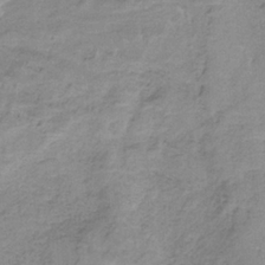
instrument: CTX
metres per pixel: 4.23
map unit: HNb
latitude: -33.6344
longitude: 58.8219
